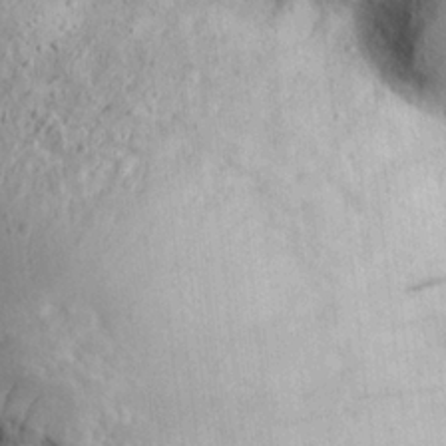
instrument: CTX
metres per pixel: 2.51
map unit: eHh
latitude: 26.6680
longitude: -77.9528
